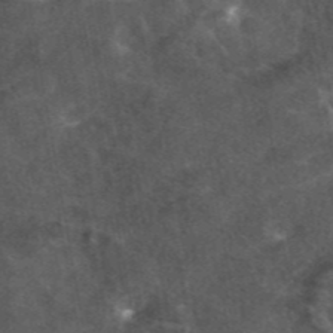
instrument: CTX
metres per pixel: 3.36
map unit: eAb
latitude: 45.4426
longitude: 122.7463
